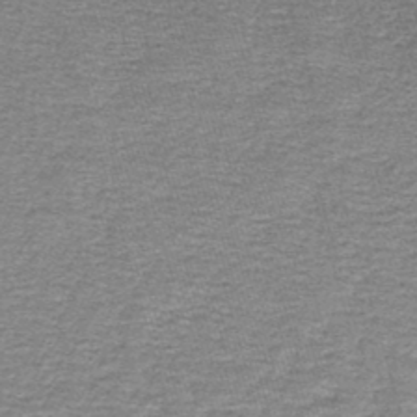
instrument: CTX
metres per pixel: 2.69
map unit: lHb
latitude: -43.0297
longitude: 55.8234
